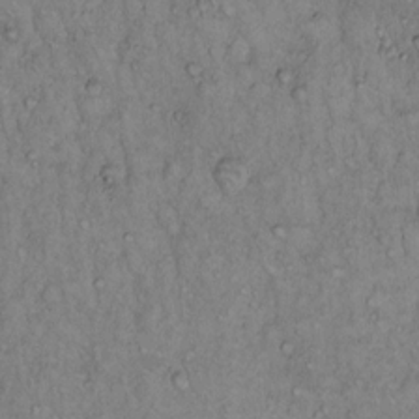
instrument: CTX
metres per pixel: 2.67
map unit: Hto
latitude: 13.6316
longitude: -56.9513
